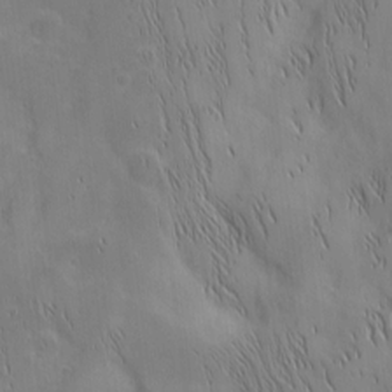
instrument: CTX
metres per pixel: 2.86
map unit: Nhu
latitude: -5.8044
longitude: -151.7827
